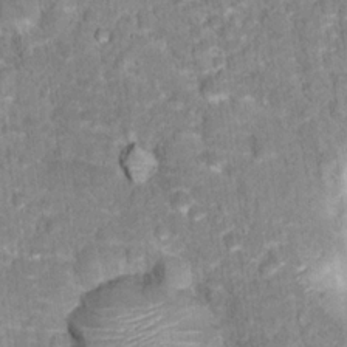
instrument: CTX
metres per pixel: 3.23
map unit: Hto
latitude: 16.9703
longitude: -36.7435
